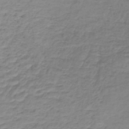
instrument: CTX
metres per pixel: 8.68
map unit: lHb
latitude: -42.2550
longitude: 59.0297
